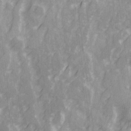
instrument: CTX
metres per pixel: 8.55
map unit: Ave
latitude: 20.7058
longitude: -131.9151
